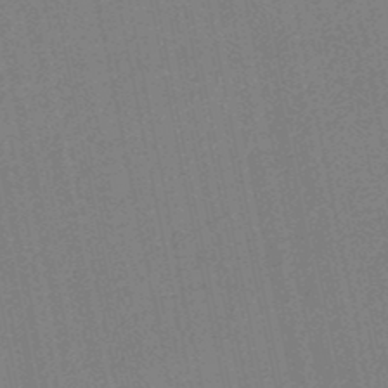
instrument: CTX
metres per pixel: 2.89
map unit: HNb
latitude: -48.4440
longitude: 59.0675
